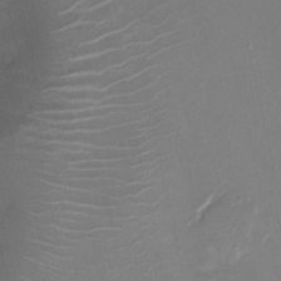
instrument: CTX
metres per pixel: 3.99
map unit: Nhu
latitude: 4.5357
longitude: -16.4979
